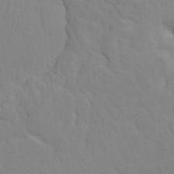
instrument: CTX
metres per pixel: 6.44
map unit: HNhu
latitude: 4.3845
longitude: -2.9324
